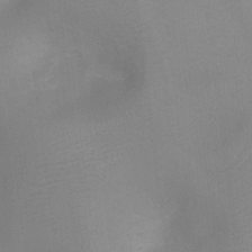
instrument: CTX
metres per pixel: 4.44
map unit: Ht
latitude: -8.1606
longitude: -24.4978
